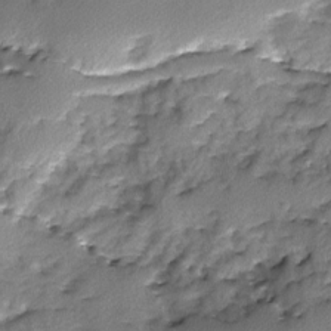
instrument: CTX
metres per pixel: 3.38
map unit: Ave
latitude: -9.9178
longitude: -117.7450
